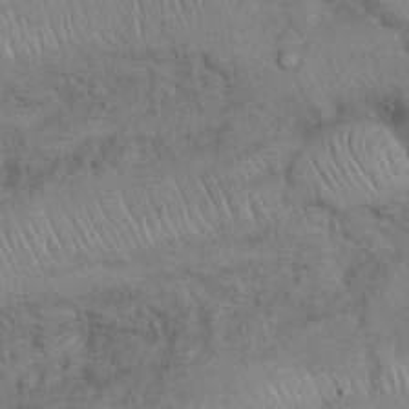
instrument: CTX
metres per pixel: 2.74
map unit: Nhu
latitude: 27.1025
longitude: -68.7813
